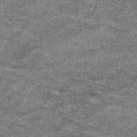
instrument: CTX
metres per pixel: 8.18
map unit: Hto
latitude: 39.4804
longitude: -42.3845
